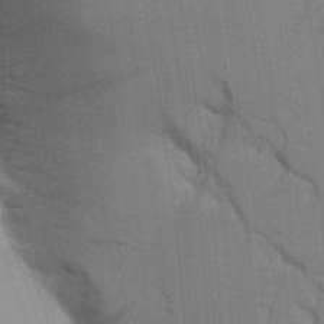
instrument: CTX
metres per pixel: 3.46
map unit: Aa
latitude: 9.9528
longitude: -126.8758
